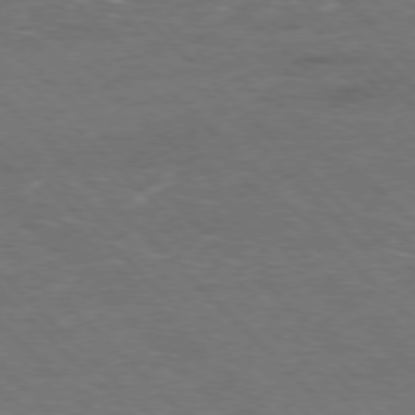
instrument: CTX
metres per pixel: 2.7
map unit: Hpe
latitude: -77.7856
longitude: 14.6708
